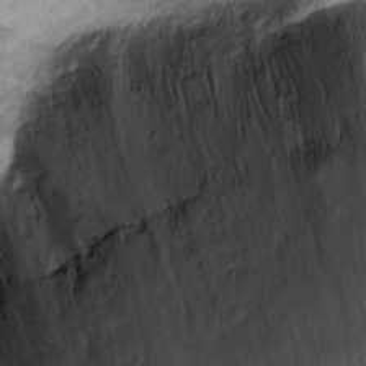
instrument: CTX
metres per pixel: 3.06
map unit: Ht
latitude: -1.4644
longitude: -13.9717
